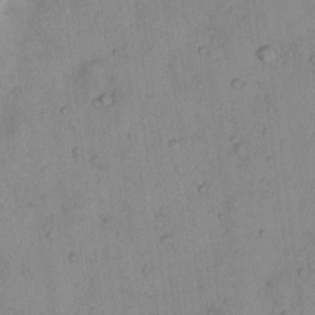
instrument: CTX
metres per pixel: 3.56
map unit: Ht
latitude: 13.5371
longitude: -40.3089
